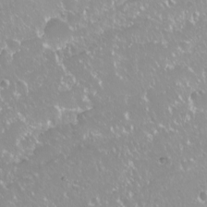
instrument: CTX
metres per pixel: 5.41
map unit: Nhu
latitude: -10.2173
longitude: -68.4034
